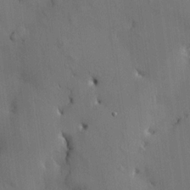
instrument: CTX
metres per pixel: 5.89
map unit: HNhu
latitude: 15.0081
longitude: 11.6722
